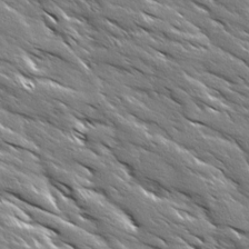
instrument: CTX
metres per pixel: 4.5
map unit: Ave
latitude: 18.6679
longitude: -136.7435
